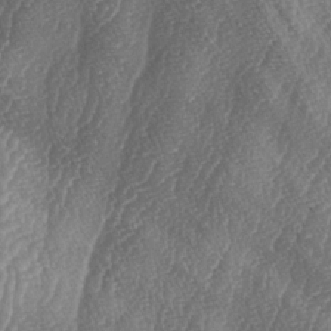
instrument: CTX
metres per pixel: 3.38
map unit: lAa
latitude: -5.3131
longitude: -129.4615
